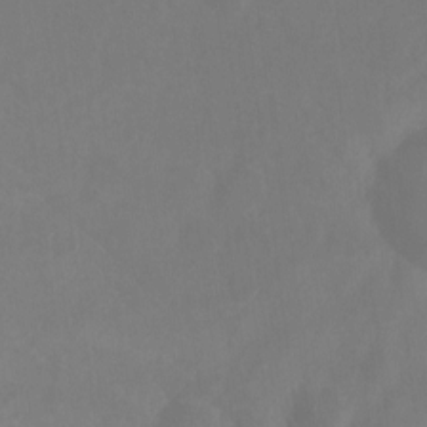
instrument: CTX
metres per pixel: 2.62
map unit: Ht
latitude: -8.5385
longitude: -33.6694
